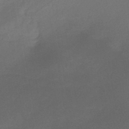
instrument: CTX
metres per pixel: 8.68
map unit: eHb
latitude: -43.9367
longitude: 85.3320
